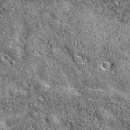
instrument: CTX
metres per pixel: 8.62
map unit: eAb
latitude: 37.3859
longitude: 106.0661
